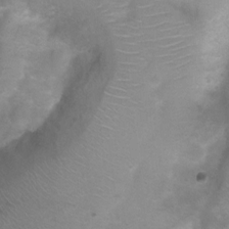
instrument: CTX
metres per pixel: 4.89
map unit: Nhu
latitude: 3.8016
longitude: -25.0080
